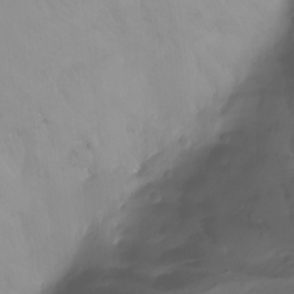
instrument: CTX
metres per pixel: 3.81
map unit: Nhu
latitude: -13.8045
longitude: -63.0837
